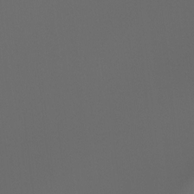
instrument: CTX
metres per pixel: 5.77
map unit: Hto
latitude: -7.7855
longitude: -48.7246
